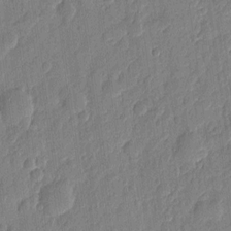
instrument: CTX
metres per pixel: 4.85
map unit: eHh
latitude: 7.2159
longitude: -74.0633
